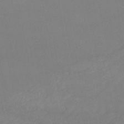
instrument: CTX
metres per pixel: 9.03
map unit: lHb
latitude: -46.7652
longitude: 75.1620
